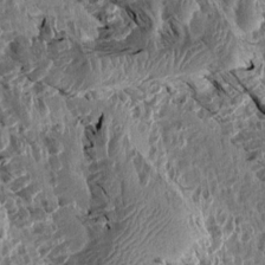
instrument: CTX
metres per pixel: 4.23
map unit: Aa
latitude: 14.4034
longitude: -143.5371
